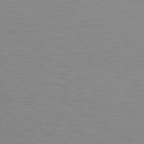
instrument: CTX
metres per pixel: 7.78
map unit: Hpe
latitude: 78.2145
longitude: -149.4804
